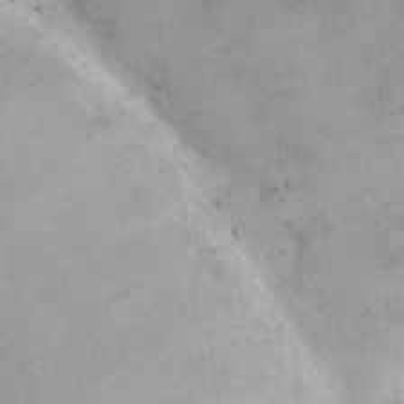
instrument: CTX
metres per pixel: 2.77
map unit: eHh
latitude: 8.3845
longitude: -62.7813
